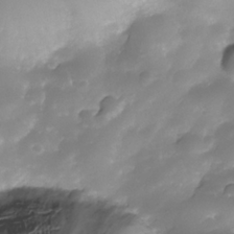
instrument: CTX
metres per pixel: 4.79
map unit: Nhe
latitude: -34.8975
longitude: -146.0444
